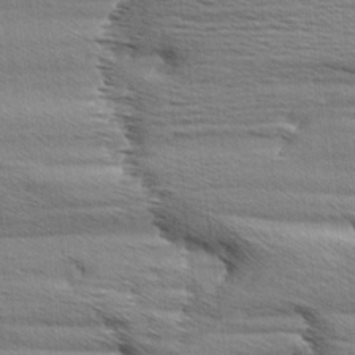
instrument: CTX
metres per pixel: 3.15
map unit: Aa
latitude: 5.8961
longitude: -136.8191
